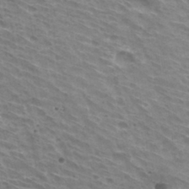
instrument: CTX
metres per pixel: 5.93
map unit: Hto
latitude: 32.8758
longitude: -42.8380
